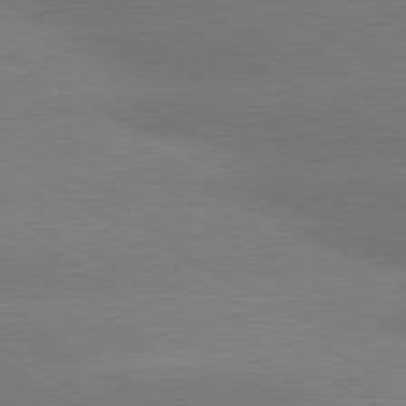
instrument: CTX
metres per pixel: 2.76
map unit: lApd
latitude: 80.6301
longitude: -150.5545
